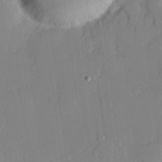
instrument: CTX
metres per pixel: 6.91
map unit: lHvf
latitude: 21.1592
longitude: 146.3873
